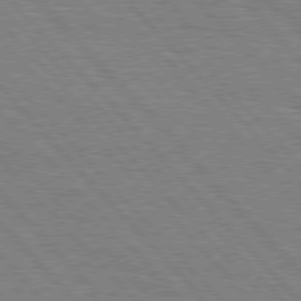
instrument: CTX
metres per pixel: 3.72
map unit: Hpe
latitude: 76.9891
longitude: -126.2334
